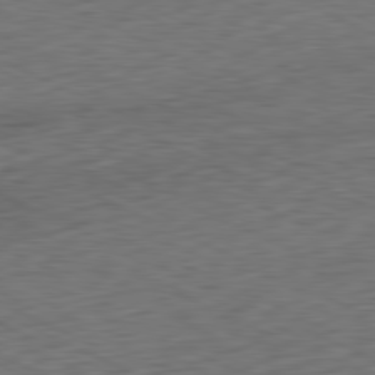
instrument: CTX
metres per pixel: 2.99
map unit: Ap
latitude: -81.6344
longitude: -75.5560
